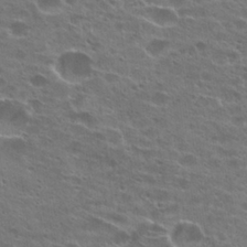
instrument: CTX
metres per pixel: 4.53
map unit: Hto
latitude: 25.8016
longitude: -42.8947
